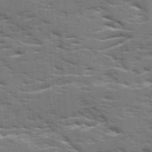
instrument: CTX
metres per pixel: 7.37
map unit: Ave
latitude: 17.5560
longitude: -129.6505
